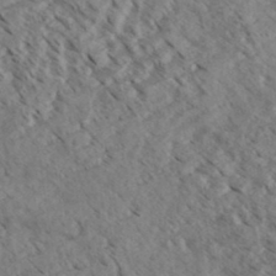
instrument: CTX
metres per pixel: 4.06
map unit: eHh
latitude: 35.0458
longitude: -139.9906
